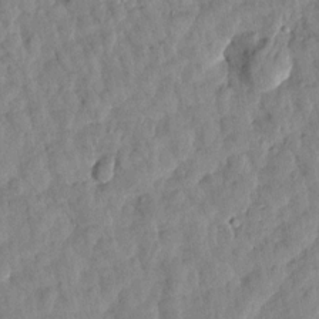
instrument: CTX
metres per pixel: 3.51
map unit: Htu
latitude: 1.6505
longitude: -179.8395
